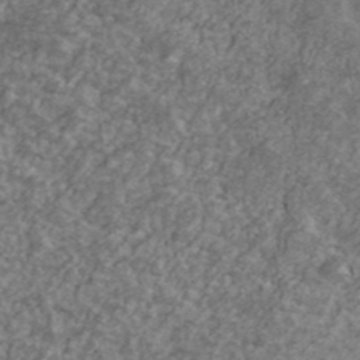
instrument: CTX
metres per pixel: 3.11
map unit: Ave
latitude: 41.7827
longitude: -111.2537
